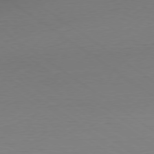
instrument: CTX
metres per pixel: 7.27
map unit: Ap
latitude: -79.2376
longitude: -55.3293
